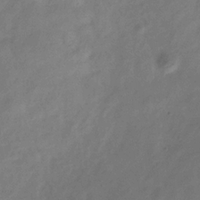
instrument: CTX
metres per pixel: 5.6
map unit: Hve
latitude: -33.3132
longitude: 89.9367
